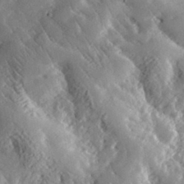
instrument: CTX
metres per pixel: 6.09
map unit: lHvf
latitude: 33.4049
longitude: -85.3482
